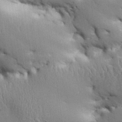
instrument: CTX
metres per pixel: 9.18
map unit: Aa
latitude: 33.4993
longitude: -143.5182
